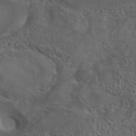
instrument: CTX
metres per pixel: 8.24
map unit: eAb
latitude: 43.7639
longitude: 103.4643
